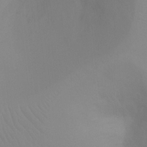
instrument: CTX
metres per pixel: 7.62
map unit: Ht
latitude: 3.6316
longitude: -28.6301
